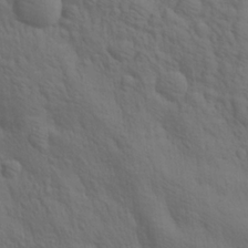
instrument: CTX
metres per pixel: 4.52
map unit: lAa
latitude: 22.1200
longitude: -138.4034
